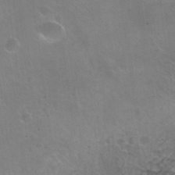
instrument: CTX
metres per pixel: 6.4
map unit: Nhu
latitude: 30.5735
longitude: -54.0822
